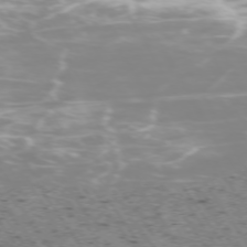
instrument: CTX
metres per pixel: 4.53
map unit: Hpe
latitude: -73.8611
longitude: 3.8611
